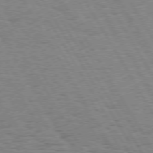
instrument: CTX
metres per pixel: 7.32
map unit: Hpe
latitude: 74.2900
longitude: -135.4804
